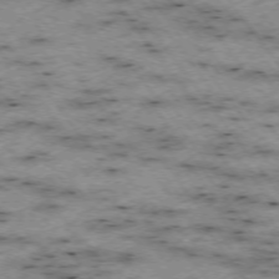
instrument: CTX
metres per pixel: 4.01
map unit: Hpe
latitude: -74.8030
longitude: 4.5384
